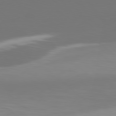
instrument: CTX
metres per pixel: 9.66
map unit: Hpe
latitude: 77.7638
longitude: -165.9717
